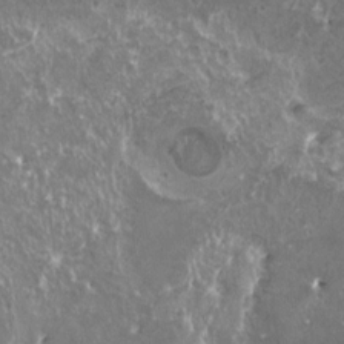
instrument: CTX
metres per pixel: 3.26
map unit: HNhu
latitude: 2.5545
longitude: 6.2739
